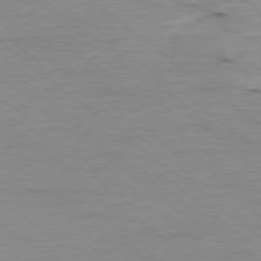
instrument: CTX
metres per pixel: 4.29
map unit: Ap
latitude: -78.3684
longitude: -89.2159
